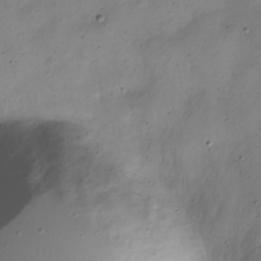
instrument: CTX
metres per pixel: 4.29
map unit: Nve
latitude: -22.9920
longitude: 105.9556
